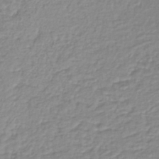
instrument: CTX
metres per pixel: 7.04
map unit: lHb
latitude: -40.0094
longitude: 61.1053
